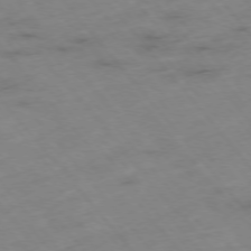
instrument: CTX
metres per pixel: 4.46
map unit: Hpe
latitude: -76.0661
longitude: -18.2900
